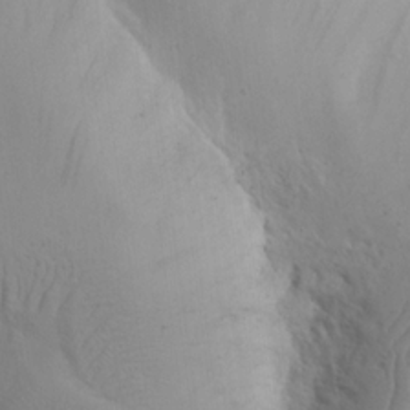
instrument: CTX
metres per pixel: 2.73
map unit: eHh
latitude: 17.4049
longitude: -71.8016
